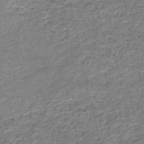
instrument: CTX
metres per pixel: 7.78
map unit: HNb
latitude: -51.5588
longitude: -40.6112
